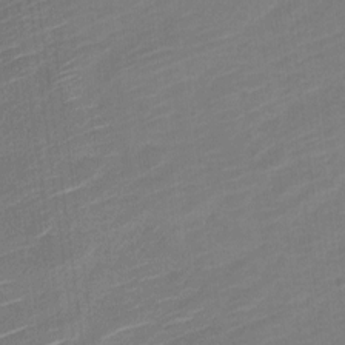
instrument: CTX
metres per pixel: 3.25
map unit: Nve
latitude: -18.8975
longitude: 107.6533
